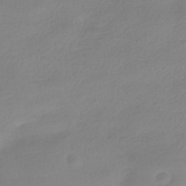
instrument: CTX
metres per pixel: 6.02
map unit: HNhu
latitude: -40.4818
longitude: 96.5763
